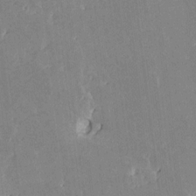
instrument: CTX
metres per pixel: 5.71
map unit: HNhu
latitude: 4.8002
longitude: -6.1956
